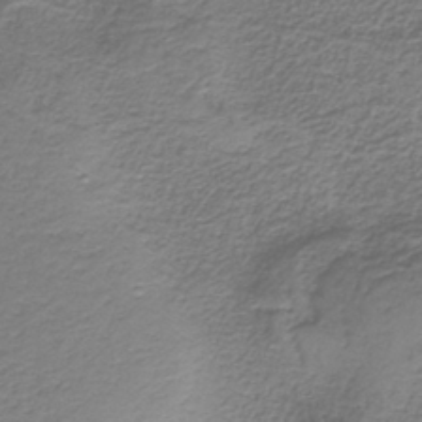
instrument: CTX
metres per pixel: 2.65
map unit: HNb
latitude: -37.5021
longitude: 53.7099
